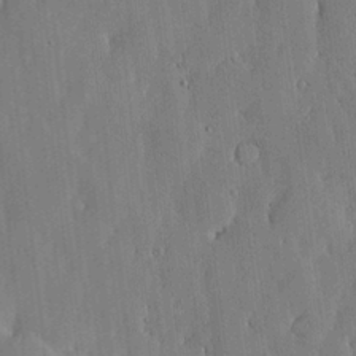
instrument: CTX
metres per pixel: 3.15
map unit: lHvf
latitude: 18.3656
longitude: -112.9703
